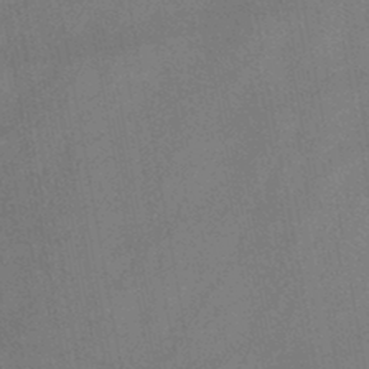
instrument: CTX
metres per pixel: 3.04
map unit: HNb
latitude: -45.3132
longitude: -37.4427
